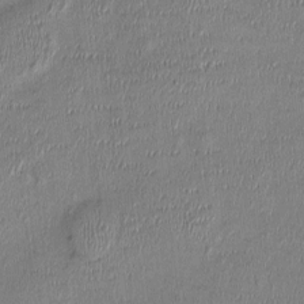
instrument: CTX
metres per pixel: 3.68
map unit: Nhu
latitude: -0.8219
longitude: -14.4412
